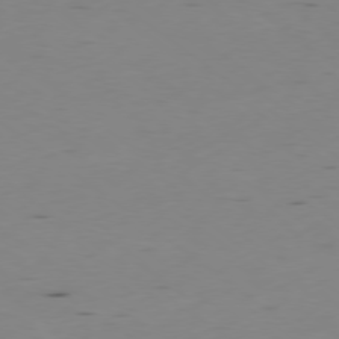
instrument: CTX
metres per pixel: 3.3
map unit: Ap
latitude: -78.8219
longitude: -62.8002
